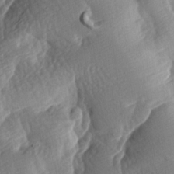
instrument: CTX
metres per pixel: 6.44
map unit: lAa
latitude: -8.7652
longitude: -126.7246
